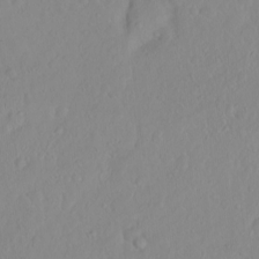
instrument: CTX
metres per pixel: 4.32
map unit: eHh
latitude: 1.5560
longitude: -55.6316
